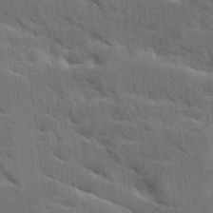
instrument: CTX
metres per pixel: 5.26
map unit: Ave
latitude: 9.9717
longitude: -102.5357
